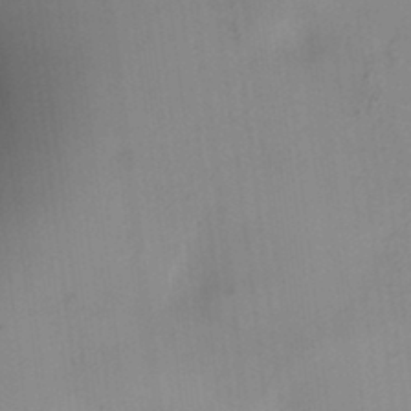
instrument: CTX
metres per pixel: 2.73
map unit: HNhu
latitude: 6.5924
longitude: 13.7289
